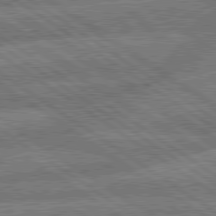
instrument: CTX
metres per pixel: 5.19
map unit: lApd
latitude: 79.8961
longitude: -161.1970
